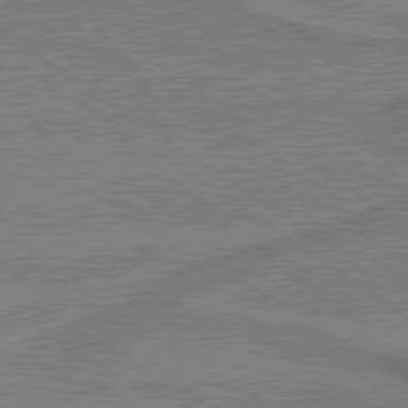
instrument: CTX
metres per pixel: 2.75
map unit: lApd
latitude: 79.8773
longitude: 170.9353
